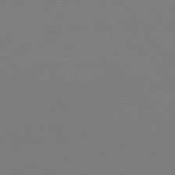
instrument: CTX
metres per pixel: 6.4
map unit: Ap
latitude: -78.5573
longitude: -99.2348
